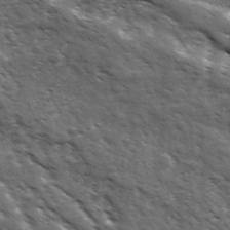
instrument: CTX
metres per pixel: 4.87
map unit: Ave
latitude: 17.7261
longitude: -132.2712
